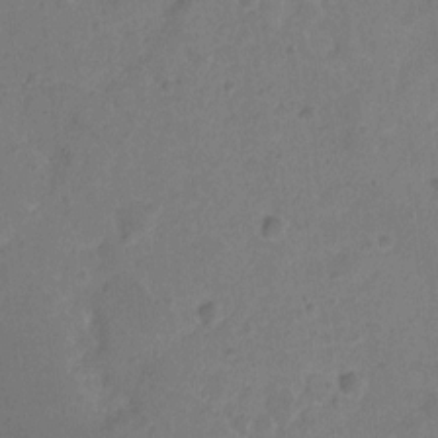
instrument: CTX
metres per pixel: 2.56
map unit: Hto
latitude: 6.8002
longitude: -63.0081
